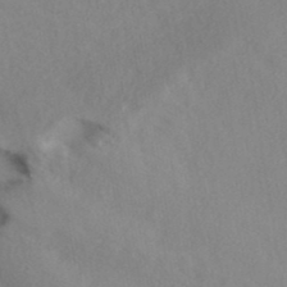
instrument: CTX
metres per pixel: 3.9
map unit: ANa
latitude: 39.5560
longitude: 28.9731
